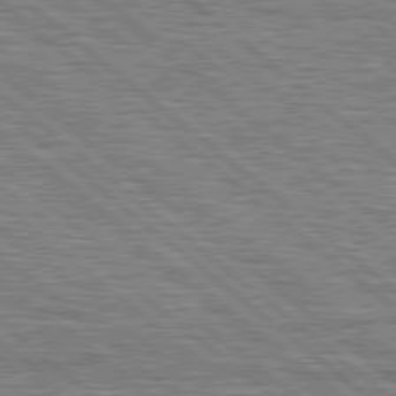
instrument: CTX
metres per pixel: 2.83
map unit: Hpe
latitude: 78.6113
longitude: -120.1200
